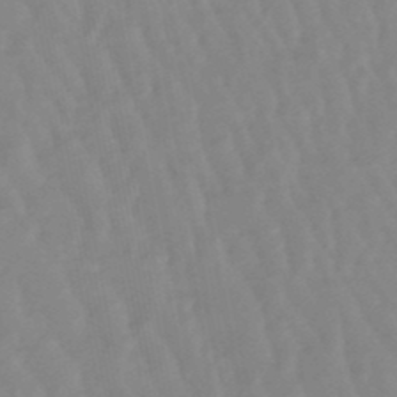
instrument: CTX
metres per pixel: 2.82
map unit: lHb
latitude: -48.3873
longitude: 78.3495
